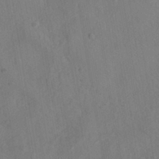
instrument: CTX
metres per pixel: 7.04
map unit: HNhu
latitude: -39.6722
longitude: 107.1242
